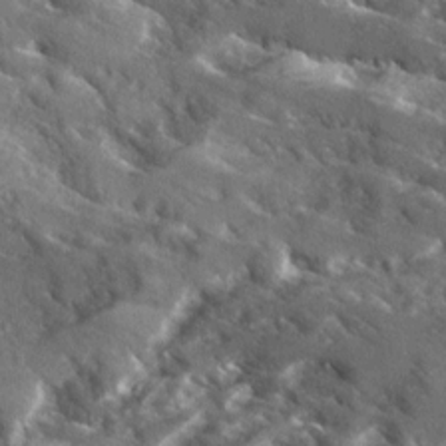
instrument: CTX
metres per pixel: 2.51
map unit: Ave
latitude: 17.7072
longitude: -130.1956
